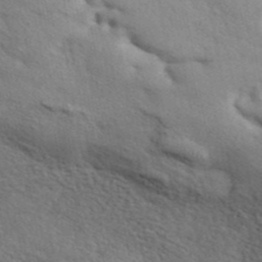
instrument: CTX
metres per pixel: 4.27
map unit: ANa
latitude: 41.8016
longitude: 51.3887
